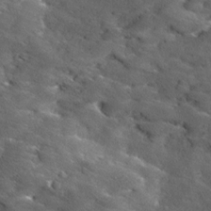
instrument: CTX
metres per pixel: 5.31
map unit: Ave
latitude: 18.0444
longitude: -136.5357
